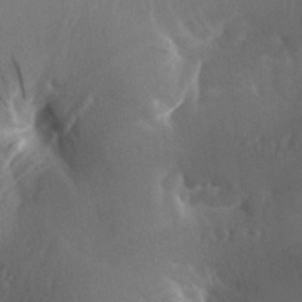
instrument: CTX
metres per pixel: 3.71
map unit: lAa
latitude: -7.7855
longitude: -124.8758
